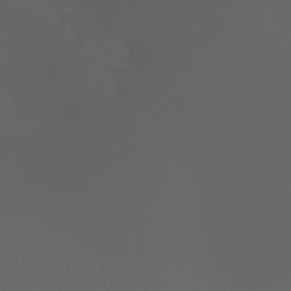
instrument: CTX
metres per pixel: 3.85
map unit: Nhu
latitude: -5.4265
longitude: -90.0633
